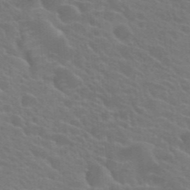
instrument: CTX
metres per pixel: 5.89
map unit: Hto
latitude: 23.7638
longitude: -36.7435
